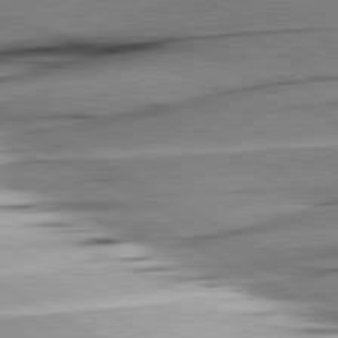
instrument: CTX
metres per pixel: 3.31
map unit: lApd
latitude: 80.4223
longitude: -157.3481
